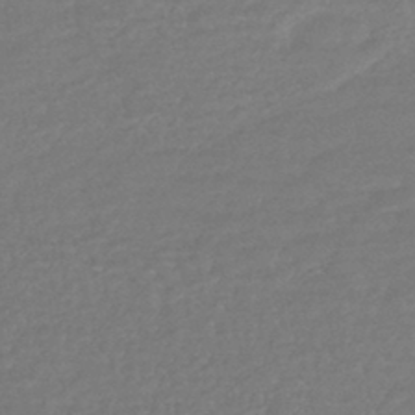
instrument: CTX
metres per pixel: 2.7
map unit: HNhu
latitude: -44.0850
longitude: 98.4062
